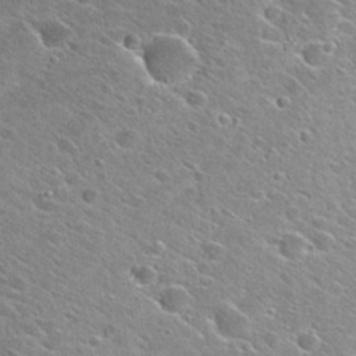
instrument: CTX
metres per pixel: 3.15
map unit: Hto
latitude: 27.9717
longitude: -43.2537
